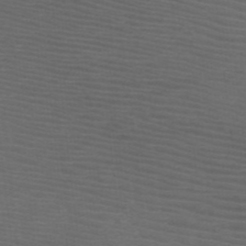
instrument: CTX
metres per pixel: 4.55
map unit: HNb
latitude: -48.9542
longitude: -45.4993
